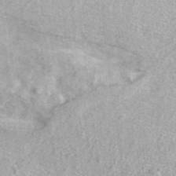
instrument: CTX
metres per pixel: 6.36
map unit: ANa
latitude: 37.3482
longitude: 15.5022
